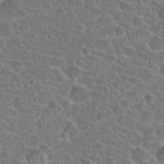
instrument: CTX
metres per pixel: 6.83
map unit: Hto
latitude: 23.6883
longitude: -45.8961
